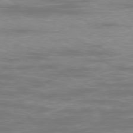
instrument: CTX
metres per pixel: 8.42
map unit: Ap
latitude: -79.1620
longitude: -93.1592
